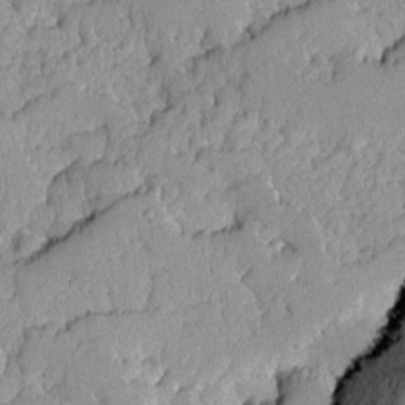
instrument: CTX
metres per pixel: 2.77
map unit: Ave
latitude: -9.0108
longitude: -116.5924
